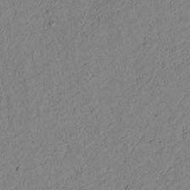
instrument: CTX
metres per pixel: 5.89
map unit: lAvf
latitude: 7.3104
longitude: 164.1606
